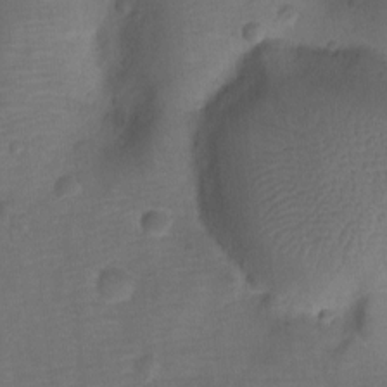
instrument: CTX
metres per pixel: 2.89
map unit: Ht
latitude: -10.8219
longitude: -22.4034
